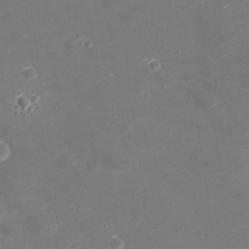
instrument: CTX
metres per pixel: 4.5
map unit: Nve
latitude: -20.7274
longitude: 104.5573
